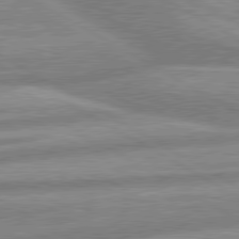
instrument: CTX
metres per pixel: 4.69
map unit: lApd
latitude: 80.2333
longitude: -166.2144
